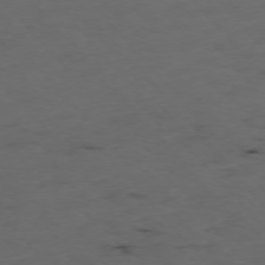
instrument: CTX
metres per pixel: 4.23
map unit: Ap
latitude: -76.1606
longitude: -90.6302
